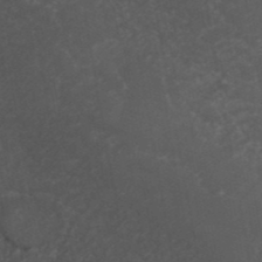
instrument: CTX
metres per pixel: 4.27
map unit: ANa
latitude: 41.4237
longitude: 53.8044
